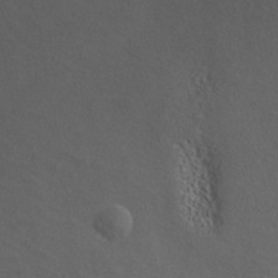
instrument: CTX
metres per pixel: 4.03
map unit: ANa
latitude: 39.5182
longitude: 21.1620
